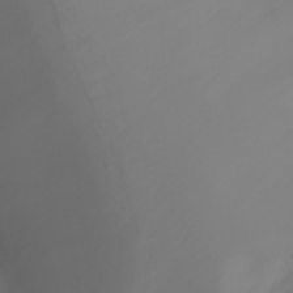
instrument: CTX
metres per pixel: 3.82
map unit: Ht
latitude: -2.7085
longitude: -61.1403
